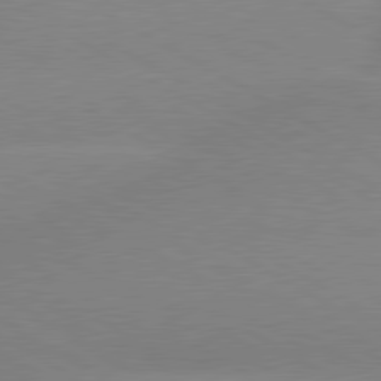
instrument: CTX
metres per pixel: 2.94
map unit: lApd
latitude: 80.0633
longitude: -153.6505
